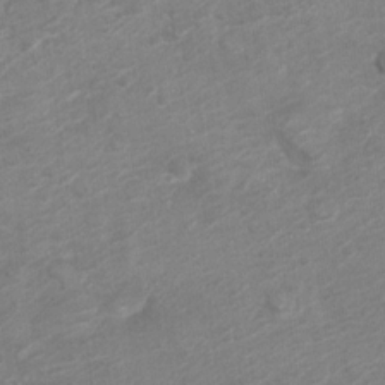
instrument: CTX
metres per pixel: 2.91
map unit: Nve
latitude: -18.8975
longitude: 107.0298
